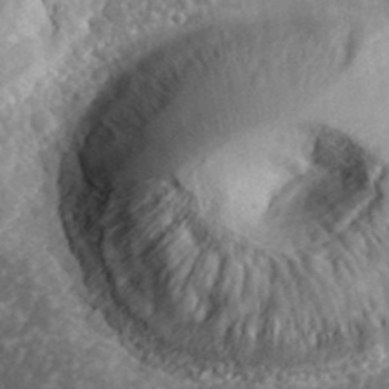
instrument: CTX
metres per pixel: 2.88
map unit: eHh
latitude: 36.7813
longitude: -79.4049
